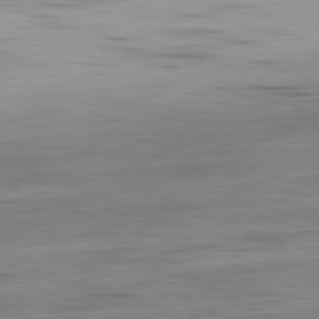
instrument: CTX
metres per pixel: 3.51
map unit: Ap
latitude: -81.9178
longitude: -78.9514
